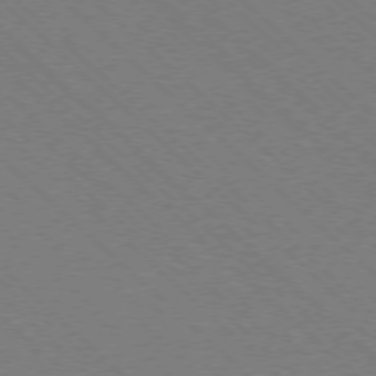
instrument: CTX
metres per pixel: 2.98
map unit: Ap
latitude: -77.3699
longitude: -65.7827
